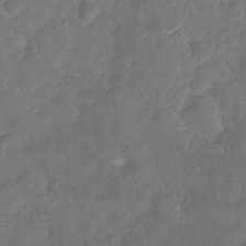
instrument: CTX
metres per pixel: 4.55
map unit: Nhu
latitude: -10.3495
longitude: -20.8947
